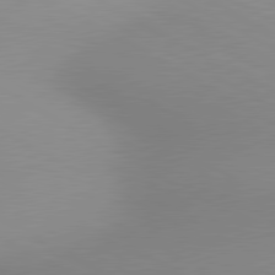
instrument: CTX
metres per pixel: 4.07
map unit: lApd
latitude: 80.6490
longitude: 135.6155
